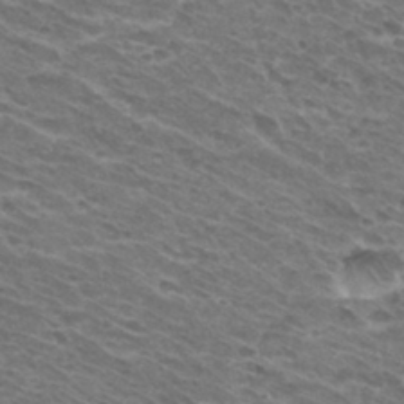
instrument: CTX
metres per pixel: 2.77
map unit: Hto
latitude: 32.1011
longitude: -42.2712
